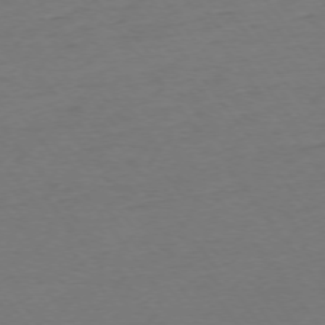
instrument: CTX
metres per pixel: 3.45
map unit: Ap
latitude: -75.2187
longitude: -83.4993
